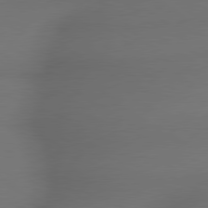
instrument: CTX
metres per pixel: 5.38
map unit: lApd
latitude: 79.4994
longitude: -173.2159
